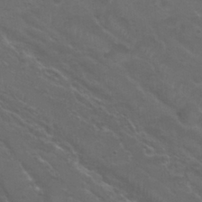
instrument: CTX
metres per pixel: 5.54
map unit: Nhu
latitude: 29.6694
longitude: -50.3278
